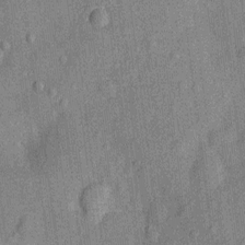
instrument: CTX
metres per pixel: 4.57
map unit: Nhu
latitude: -12.3873
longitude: -23.6316
